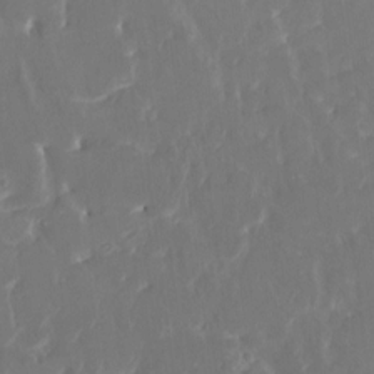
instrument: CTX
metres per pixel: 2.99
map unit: HNhu
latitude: 4.5735
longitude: 10.1417
